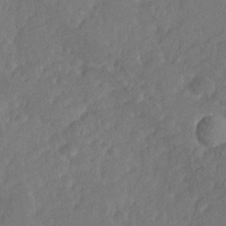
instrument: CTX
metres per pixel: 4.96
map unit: Hve
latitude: 25.6693
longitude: 144.0850
